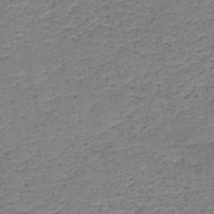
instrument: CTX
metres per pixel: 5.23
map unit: HNb
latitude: -49.2754
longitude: -40.1010
